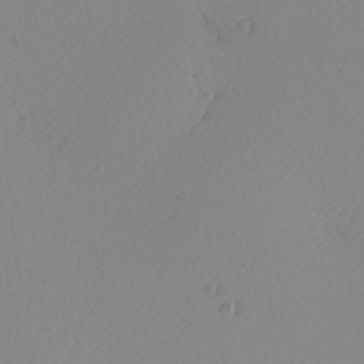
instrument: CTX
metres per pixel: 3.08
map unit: Nhu
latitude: -7.4454
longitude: -94.6491
